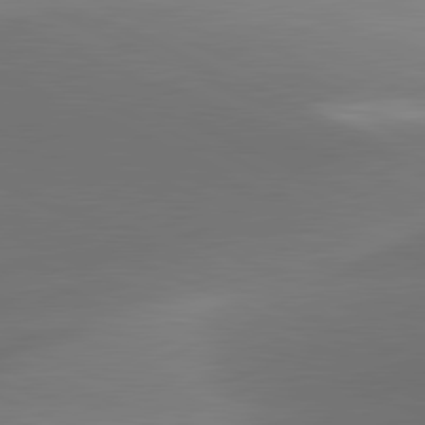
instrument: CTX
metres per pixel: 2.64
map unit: lApd
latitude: 81.3859
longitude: 131.0108
